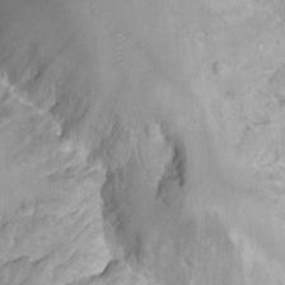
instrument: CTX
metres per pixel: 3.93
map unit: Hto
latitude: 6.6868
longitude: -36.4034
